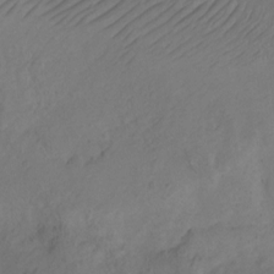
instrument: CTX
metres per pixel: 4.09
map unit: Ht
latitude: 0.0633
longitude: -34.7813
